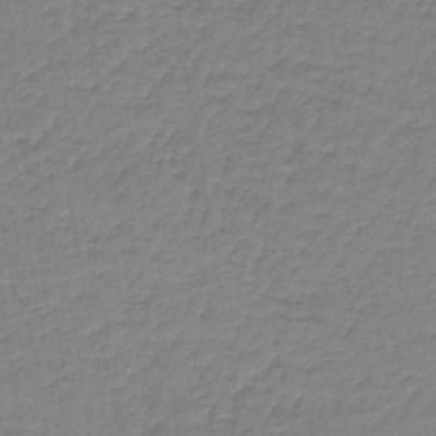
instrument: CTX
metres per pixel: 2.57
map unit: lHb
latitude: -41.8611
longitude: 59.9556
